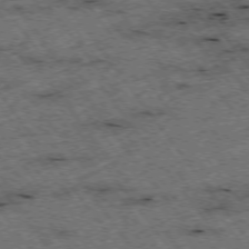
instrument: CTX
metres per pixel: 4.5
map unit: Hpe
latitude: -75.5966
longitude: -19.2726
